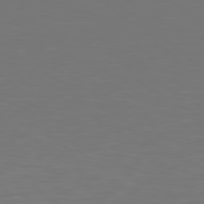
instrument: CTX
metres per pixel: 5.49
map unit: Hpe
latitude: 78.1389
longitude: -166.4412
